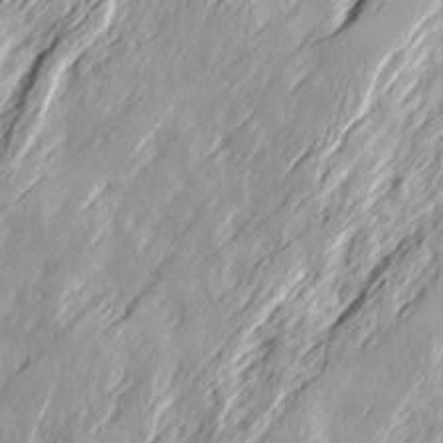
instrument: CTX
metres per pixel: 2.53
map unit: Ave
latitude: 15.2726
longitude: -136.5546
